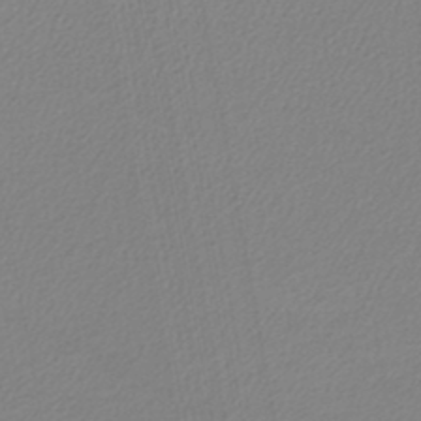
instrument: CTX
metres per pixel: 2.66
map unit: lHb
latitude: -45.2187
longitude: 74.2173
